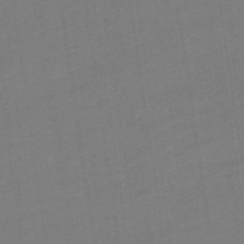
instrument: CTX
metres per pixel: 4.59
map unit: lHb
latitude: -49.8045
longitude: 81.2754
